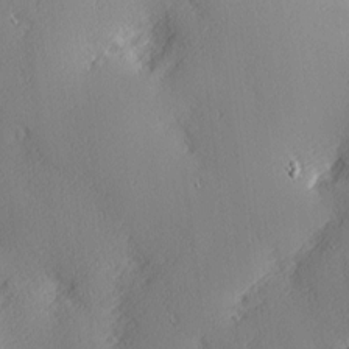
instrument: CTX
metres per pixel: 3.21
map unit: Nhu
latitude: 2.1200
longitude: -74.8947
